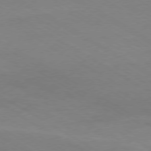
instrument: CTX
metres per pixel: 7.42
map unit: Ap
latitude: -76.4062
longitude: -76.4412
